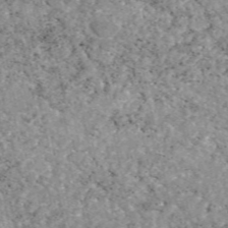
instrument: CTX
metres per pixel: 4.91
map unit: eAb
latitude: 48.3467
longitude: 122.0661
